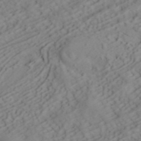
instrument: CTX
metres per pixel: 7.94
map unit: ANa
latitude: 41.5749
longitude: 54.5196
